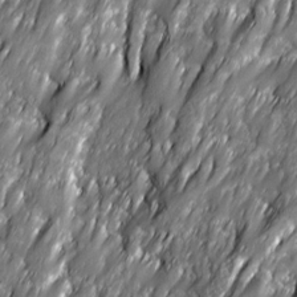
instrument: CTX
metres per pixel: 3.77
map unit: Ave
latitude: 16.2334
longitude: -135.3859
